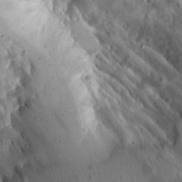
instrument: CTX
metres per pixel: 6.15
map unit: Aa
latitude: 13.4993
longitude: -140.5167
